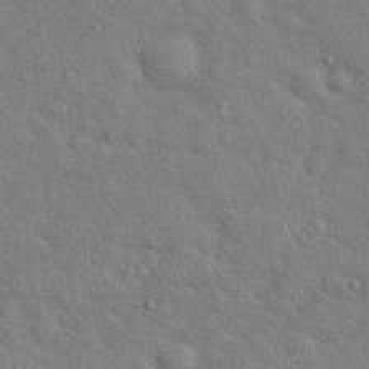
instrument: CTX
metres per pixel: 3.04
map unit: Hto
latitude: 19.2726
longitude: -53.4805
